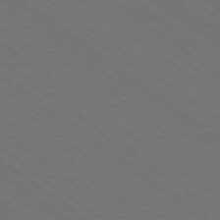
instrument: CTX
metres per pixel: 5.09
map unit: Ap
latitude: -79.3320
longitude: -64.4790
